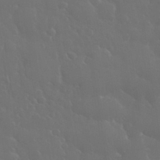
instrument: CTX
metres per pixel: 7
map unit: eHh
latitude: 33.4993
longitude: -60.3845
